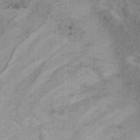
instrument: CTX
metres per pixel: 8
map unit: ANa
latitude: -39.1620
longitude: 96.0850
